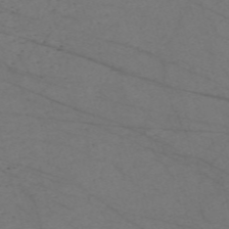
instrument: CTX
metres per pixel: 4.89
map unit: Nve
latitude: -58.4251
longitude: 61.1053
